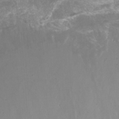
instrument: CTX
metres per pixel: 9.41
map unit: Nhu
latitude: -9.7100
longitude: -76.1011
